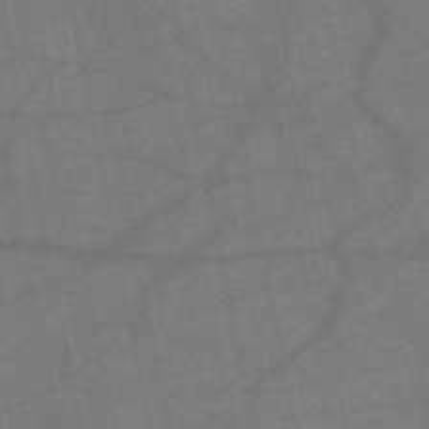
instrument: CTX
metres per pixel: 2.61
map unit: HNb
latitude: -55.2943
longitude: -39.7450
